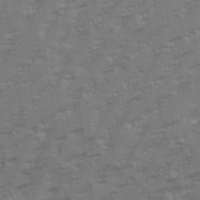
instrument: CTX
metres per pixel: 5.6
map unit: eHh
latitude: 35.4237
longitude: -133.1970
